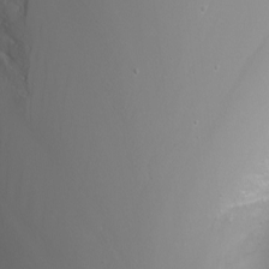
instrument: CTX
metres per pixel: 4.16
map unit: Nhu
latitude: -4.5007
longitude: -75.7828
